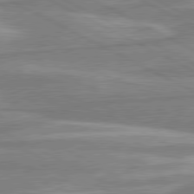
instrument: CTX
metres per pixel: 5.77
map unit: lApd
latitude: 80.5735
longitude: -174.5924
